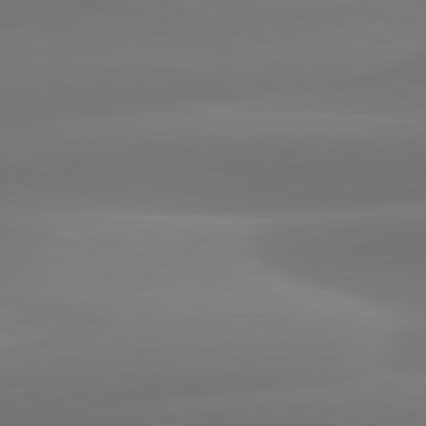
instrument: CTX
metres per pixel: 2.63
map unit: lApd
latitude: 81.8772
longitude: -161.5182
